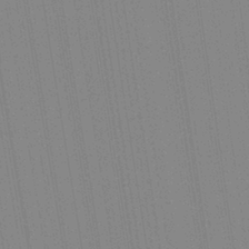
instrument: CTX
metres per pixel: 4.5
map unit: Aa
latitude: 28.4034
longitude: -147.5560
